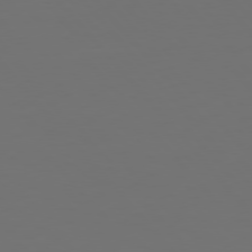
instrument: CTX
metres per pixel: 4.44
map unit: Hpe
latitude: 76.5356
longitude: -169.7450
